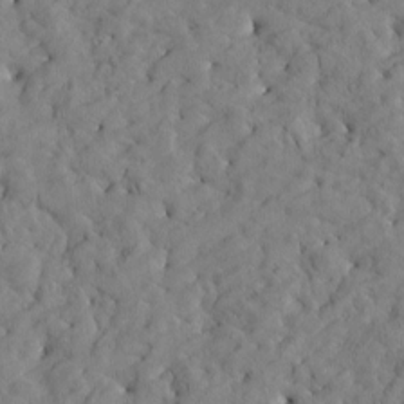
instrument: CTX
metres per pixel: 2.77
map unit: Htu
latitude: -4.6707
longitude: 173.5588
